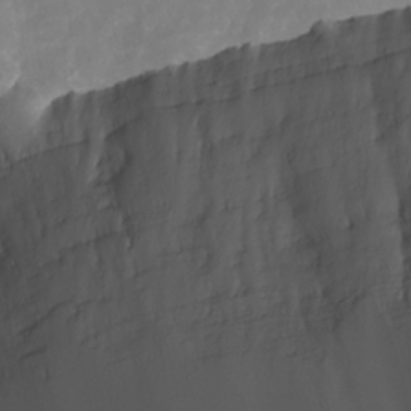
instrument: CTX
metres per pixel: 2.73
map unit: Nhu
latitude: -6.3117
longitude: -77.4426
